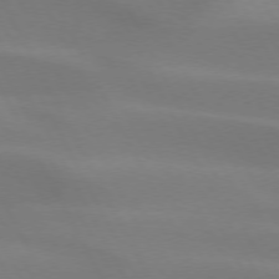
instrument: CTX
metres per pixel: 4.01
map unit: lApd
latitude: 73.5560
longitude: -48.4601
